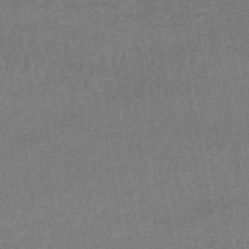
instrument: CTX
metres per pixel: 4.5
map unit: HNhu
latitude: -48.7652
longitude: 101.4832
